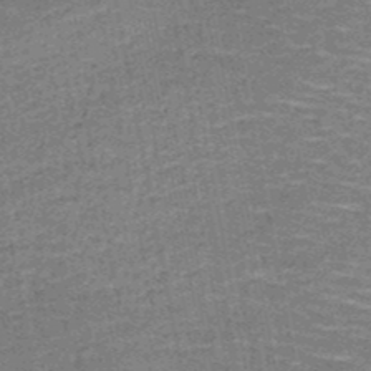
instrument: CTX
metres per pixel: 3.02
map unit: HNb
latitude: -50.7463
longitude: -49.7828
